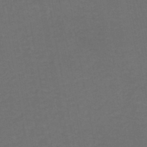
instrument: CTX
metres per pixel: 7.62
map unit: HNhu
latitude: -49.2943
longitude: 100.1605
